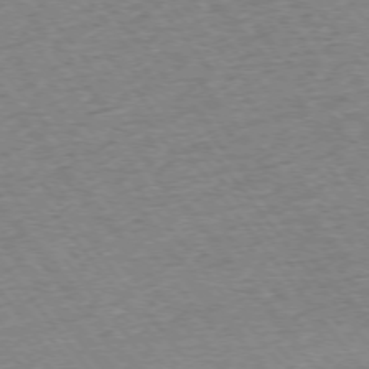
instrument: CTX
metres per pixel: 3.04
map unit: Ap
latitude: -75.3132
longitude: -88.4034
